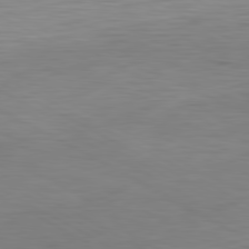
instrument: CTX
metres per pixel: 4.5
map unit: Hpe
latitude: -80.9542
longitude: 17.5966
